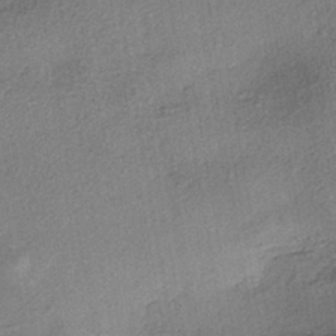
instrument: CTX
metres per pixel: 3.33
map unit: eHh
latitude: -41.5966
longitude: 120.2172
